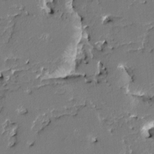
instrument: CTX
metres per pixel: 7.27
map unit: HNhu
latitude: 6.5168
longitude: -5.7261
